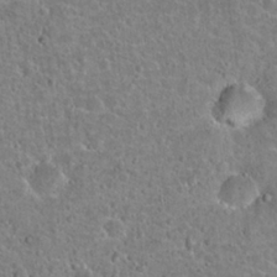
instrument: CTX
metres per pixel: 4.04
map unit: Hto
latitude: 21.5749
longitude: -47.6883
